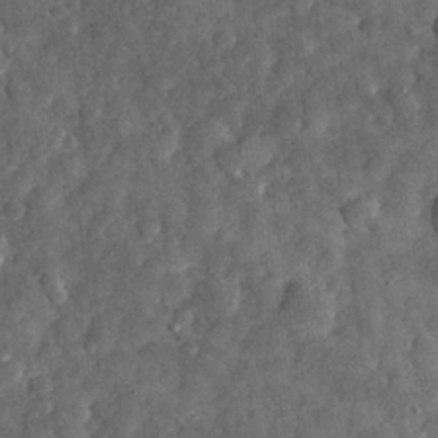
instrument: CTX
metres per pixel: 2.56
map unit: eHh
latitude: 31.0648
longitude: -69.3671
